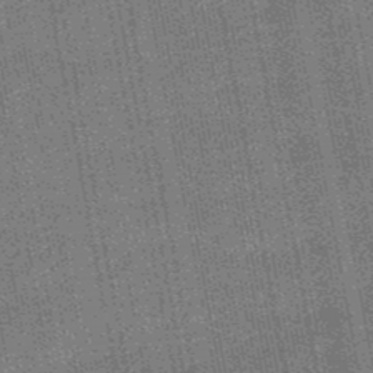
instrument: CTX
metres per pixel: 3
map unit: HNb
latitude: -48.8597
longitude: -38.5924
